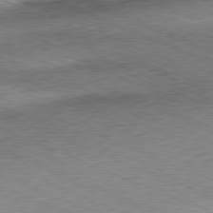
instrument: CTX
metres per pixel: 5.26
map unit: Ap
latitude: -81.5777
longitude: -70.4034
